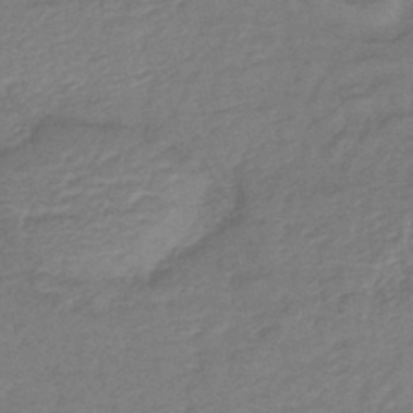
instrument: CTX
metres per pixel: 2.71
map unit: lHb
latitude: -42.6329
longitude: 80.9542
